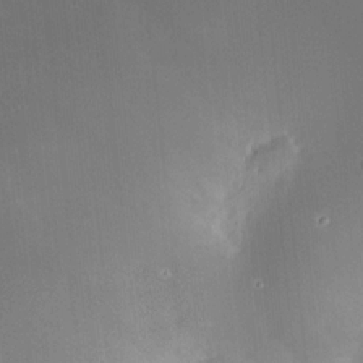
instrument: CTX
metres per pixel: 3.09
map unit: HNhu
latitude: 8.1200
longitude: 9.8422
